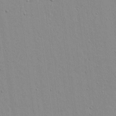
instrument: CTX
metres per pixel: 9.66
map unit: lAvf
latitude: 16.5546
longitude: -128.5168
